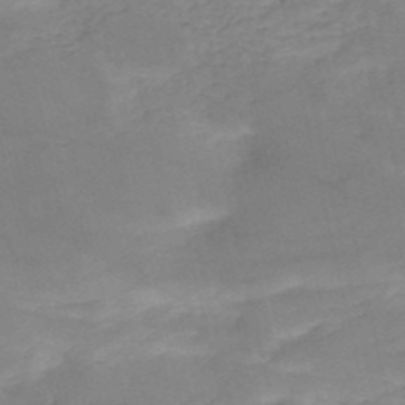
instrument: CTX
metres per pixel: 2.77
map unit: HNb
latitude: -49.9178
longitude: -39.3293
